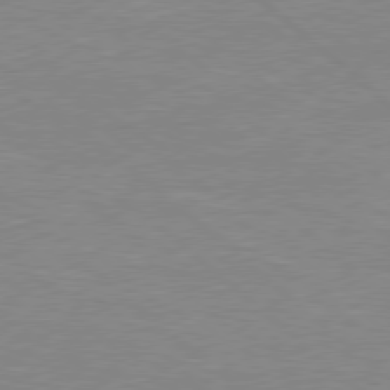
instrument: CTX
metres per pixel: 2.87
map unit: Hpe
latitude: 77.8394
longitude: -123.7450
